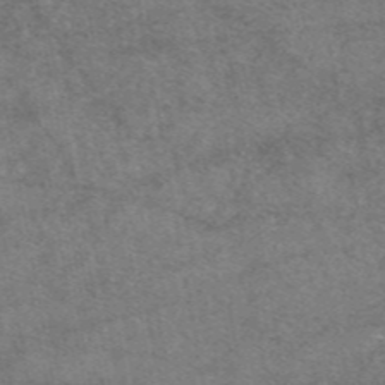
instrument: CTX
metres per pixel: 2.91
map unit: eAb
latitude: 47.2726
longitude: 123.3132
